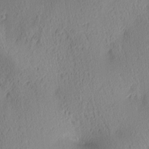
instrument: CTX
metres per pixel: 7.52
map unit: lAa
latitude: 4.2711
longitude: -117.5371
